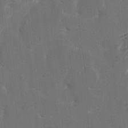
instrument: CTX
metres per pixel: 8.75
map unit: HNhu
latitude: 5.7639
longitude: -5.4615
